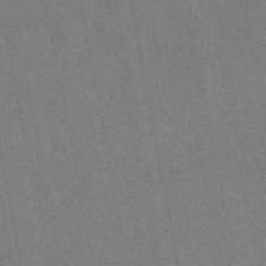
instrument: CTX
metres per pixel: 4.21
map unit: eAb
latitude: 48.9136
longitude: 112.7652
